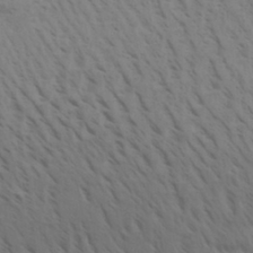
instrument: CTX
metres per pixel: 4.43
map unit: Aa
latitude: 30.2712
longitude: -139.5938
